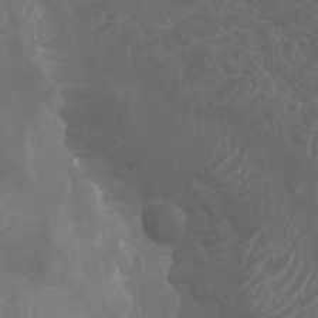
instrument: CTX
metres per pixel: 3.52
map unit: Nhu
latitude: 7.4426
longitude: -19.4426
